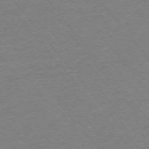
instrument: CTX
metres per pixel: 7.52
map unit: Ap
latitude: -75.1809
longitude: -81.3671
